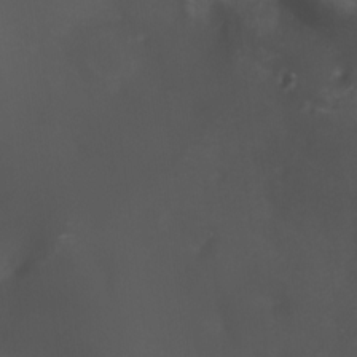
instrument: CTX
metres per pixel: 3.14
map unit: HNhu
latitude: 7.0836
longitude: 6.6707
